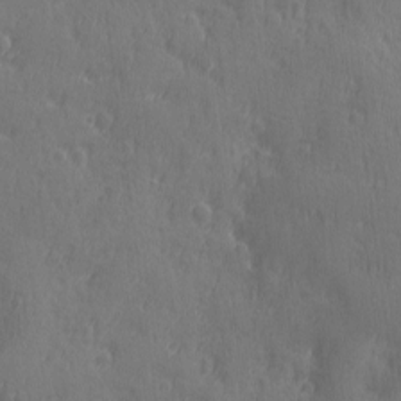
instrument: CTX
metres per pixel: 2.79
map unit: Ave
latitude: -8.7841
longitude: -119.1592
